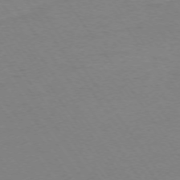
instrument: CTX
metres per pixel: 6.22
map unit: Ap
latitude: -74.0283
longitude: -85.2348
